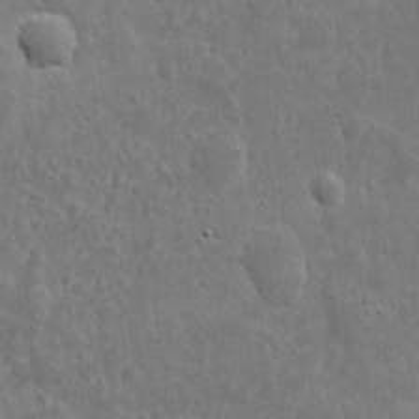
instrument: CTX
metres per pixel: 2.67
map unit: eHh
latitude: 9.9528
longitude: -72.9703
